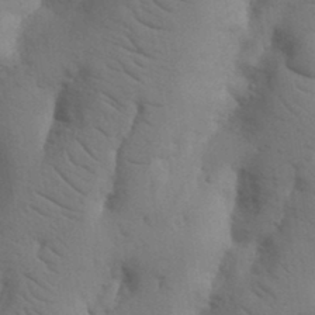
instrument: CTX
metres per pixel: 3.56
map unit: Nhu
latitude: 19.6316
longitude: -76.2522
